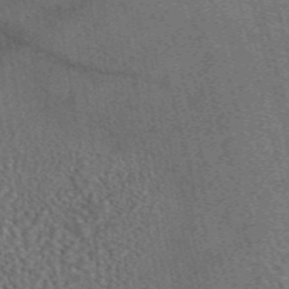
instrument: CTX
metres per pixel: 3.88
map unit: eAb
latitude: 44.1955
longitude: 111.0675
